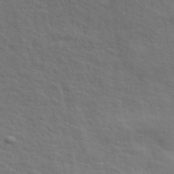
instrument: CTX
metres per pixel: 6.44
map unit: ANa
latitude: 47.7450
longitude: -76.7057
